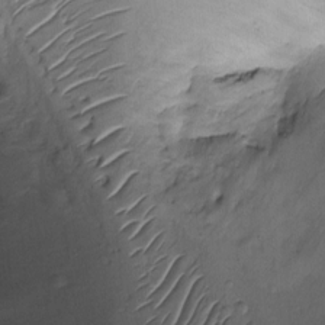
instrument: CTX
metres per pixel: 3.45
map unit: Ht
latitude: -3.7855
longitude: -14.3090
